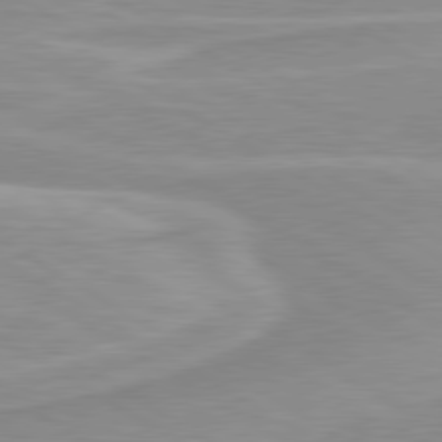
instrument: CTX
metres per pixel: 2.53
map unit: lApd
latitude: 80.0444
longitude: 171.9745
